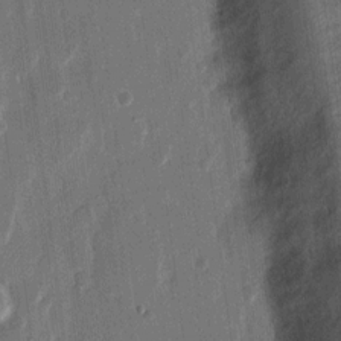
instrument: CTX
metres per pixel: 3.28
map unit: eHh
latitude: 11.8961
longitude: -70.3656
